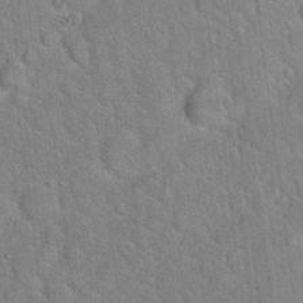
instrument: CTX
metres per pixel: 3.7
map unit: Hto
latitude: 17.7261
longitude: -52.2334
